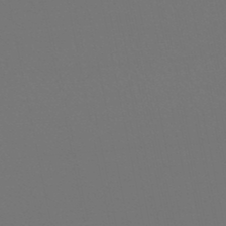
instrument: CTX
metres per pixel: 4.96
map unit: lHb
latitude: -47.3887
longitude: 64.5007
